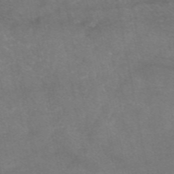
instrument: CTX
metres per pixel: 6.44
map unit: eAb
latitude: 47.4805
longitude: 120.2361
